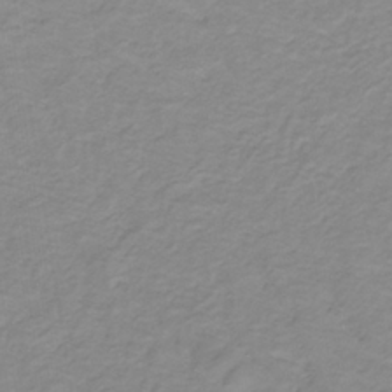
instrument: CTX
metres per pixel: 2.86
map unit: lHb
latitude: -31.7666
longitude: 65.2376
